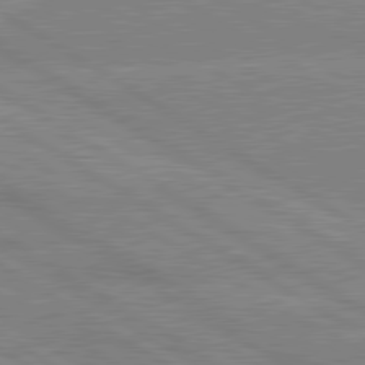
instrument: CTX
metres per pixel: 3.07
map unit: lApd
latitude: 80.4034
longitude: 123.5588
